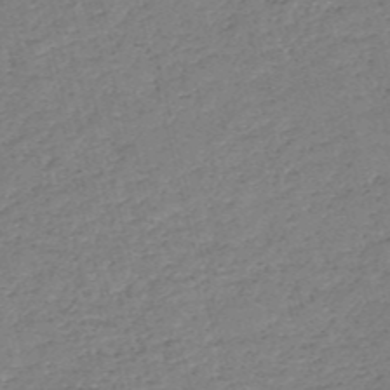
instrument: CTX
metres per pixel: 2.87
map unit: HNb
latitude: -53.8611
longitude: -39.4426
